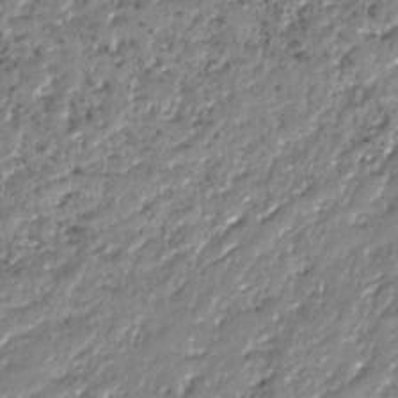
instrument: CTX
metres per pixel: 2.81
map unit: HNhu
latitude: -37.7477
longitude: 33.5399
